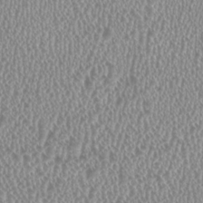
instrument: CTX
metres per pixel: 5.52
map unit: HNhu
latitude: -0.0094
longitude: 0.1606
